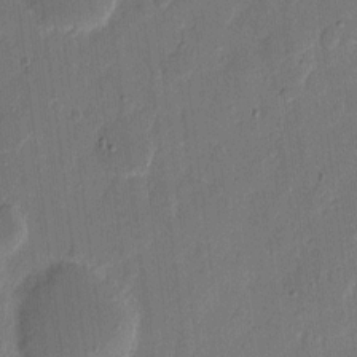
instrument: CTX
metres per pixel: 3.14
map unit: eHh
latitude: 9.4238
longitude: -68.6491
